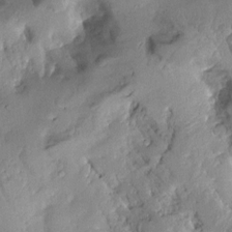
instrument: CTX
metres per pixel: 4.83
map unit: Aa
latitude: 8.4412
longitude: -142.2712
